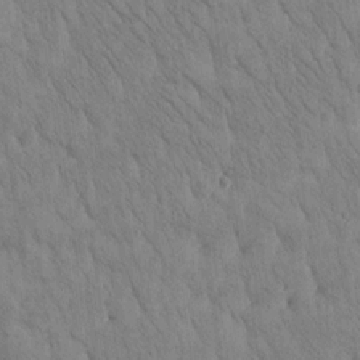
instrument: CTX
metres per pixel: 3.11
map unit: Htu
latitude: -1.2754
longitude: 174.5006
